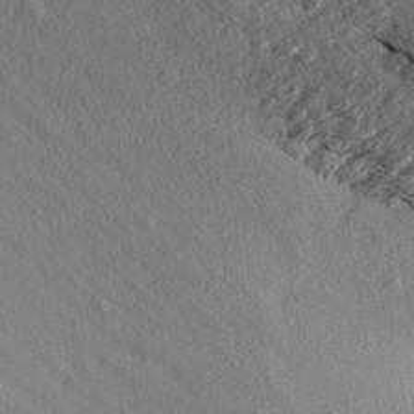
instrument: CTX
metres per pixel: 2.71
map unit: Aa
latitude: 13.5938
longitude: -142.0444
